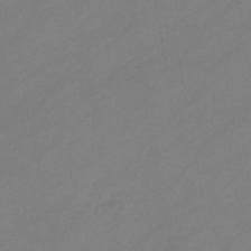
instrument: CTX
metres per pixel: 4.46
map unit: eHb
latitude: -39.9178
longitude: 82.2739
